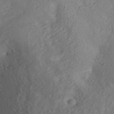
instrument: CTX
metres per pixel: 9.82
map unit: ANa
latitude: 35.5182
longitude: 13.5777
